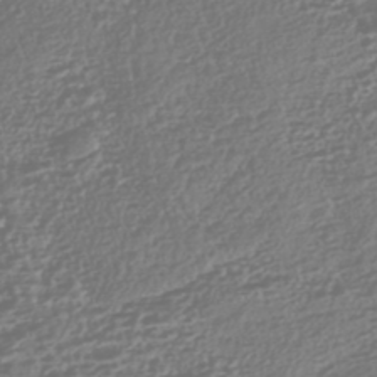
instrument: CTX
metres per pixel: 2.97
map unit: HNhu
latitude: -43.9178
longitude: 100.5573
